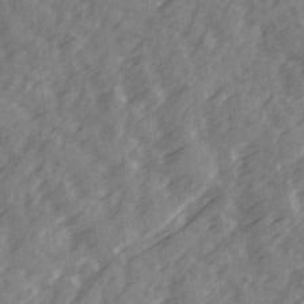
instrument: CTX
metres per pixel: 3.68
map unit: Ave
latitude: 19.2726
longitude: -131.1215
